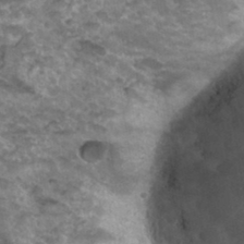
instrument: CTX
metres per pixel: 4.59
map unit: Hto
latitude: 33.5938
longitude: -48.7057
